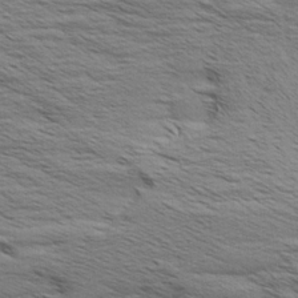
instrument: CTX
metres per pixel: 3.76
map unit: Aa
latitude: 8.2145
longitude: -139.1781
